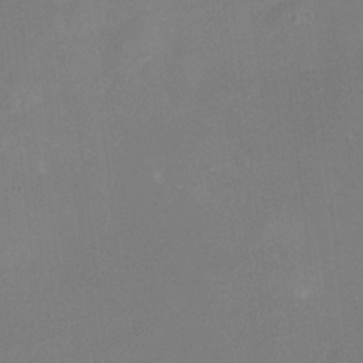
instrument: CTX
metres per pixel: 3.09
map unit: Nhu
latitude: -17.3888
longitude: -56.6301
